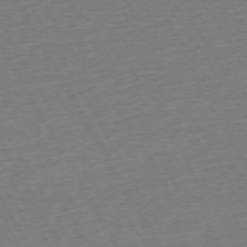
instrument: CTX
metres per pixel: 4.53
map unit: Ap
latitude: -74.0661
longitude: -69.1592
